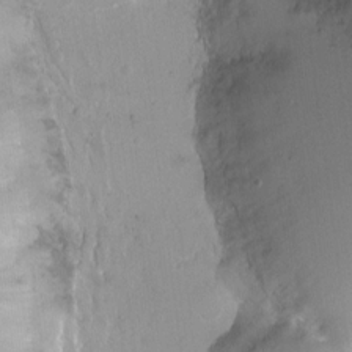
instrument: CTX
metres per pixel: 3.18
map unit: Ht
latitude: -0.0283
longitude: -32.4223
